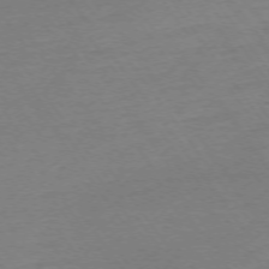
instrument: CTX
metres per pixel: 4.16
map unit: Ap
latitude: -74.2929
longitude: -83.4804
